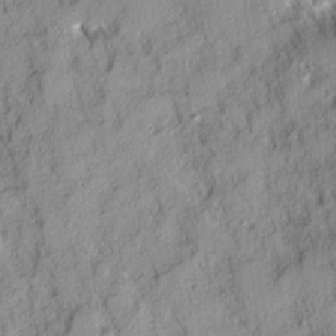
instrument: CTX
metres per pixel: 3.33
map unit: Ave
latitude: 14.3657
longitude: -132.4223
